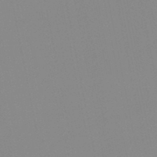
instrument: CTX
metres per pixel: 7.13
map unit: lHb
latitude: -48.4818
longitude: 80.8030
